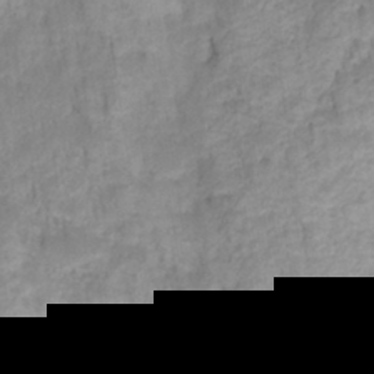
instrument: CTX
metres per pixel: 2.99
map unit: HNhu
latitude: -27.5966
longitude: 73.5966
